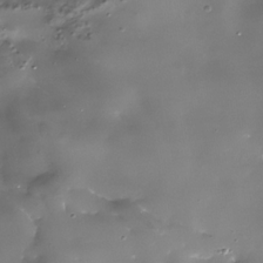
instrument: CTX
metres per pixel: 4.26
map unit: Nhe
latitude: -34.1984
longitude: -88.5168
